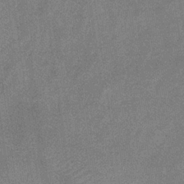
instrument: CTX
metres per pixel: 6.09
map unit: eHb
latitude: -31.2565
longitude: 74.2740
